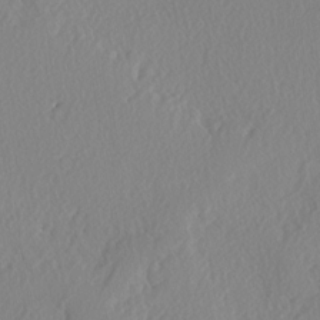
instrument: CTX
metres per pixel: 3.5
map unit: lAvf
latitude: -4.8786
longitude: -108.9513
